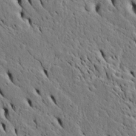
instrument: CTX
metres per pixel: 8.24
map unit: Htu
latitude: -5.1809
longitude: 153.4643
